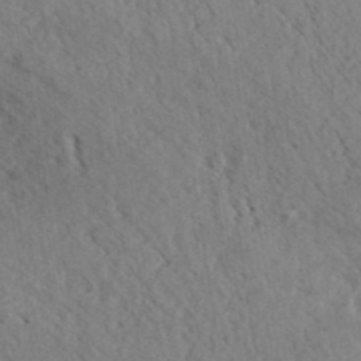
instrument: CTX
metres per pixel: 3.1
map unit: eHh
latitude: 35.2348
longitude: -140.1199
